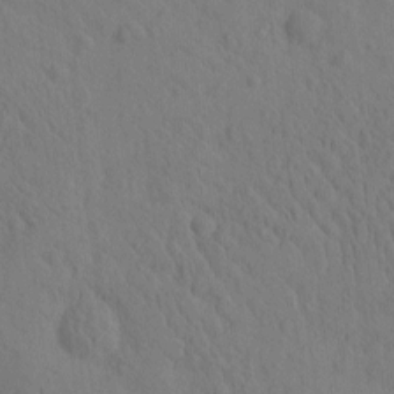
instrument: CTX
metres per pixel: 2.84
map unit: eHh
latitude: -0.8408
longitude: 17.5399
